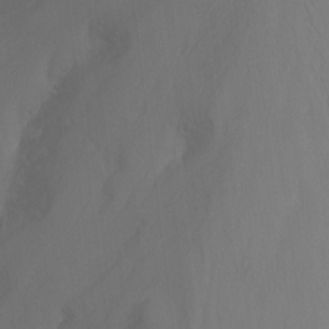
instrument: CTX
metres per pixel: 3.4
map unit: Nhu
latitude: -13.7289
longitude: -71.2537
